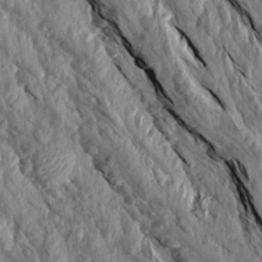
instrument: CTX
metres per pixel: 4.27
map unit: Aa
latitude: 16.2145
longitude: -145.3293
